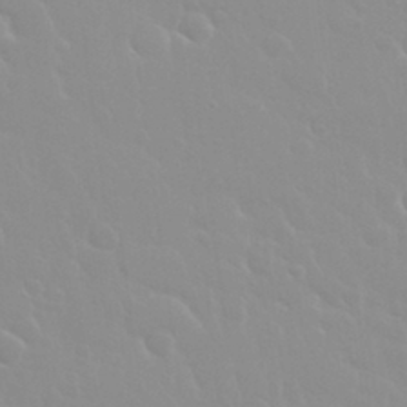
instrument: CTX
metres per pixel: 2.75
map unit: Nhu
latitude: 30.1389
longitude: -56.5545
